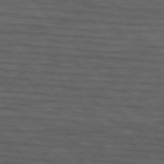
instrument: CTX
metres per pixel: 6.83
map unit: lApd
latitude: 75.5560
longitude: -83.0269
